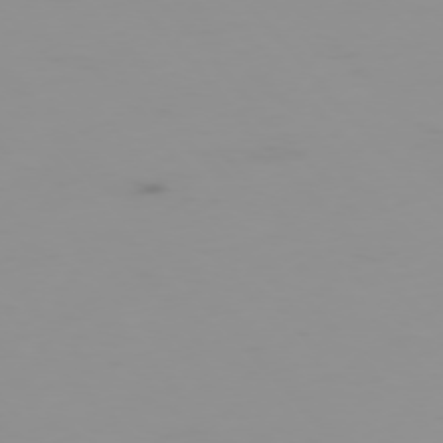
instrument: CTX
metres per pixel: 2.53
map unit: Hpe
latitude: -76.4251
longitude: -10.6491
